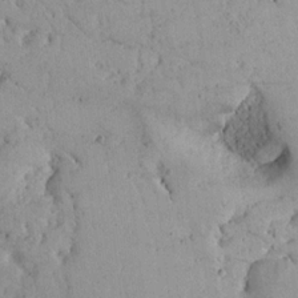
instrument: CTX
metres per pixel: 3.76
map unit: Aa
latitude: 13.4238
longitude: -140.4223
